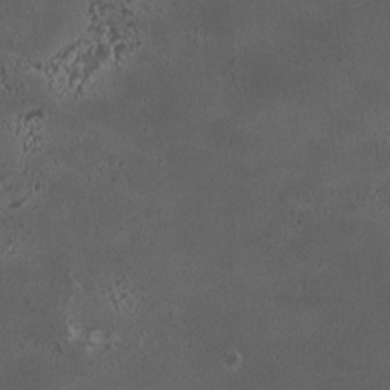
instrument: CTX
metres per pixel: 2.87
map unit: HNhu
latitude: 6.2334
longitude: 10.0850
